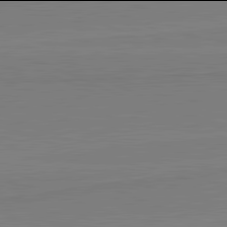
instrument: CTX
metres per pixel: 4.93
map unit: lApd
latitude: 81.9906
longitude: 166.6518
